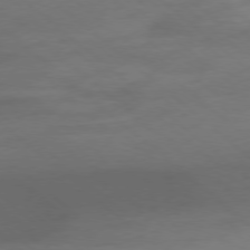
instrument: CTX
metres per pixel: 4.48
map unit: Ap
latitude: -78.3684
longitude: -67.9339
